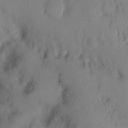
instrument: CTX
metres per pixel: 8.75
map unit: eHh
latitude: 12.0633
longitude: -61.8016
